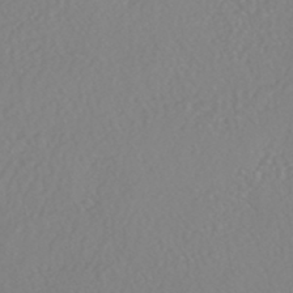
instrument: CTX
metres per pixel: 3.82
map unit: HNhu
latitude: -46.9919
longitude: 104.4251
